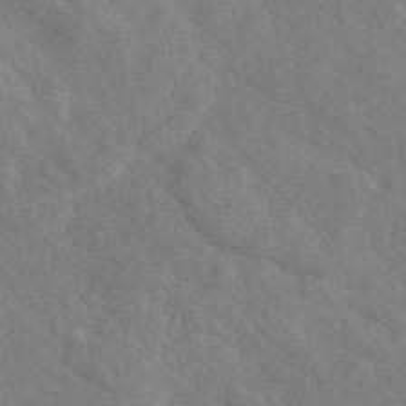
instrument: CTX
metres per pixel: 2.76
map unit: eAb
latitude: 49.5749
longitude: 118.3495
